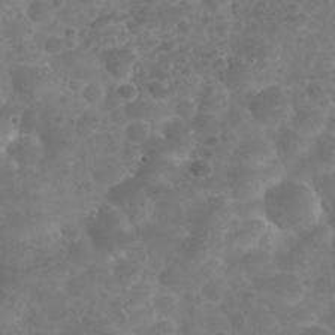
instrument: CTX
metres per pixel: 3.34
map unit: Nhu
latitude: 25.6504
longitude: -52.6113
